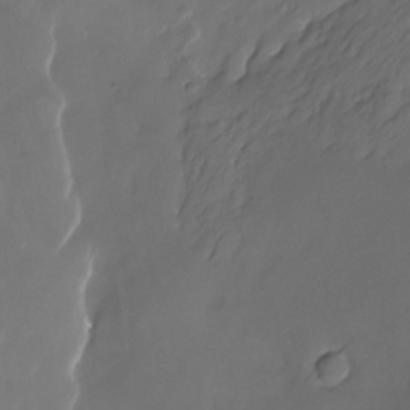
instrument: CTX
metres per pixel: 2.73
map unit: Nhu
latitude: -22.9731
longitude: -71.9528
